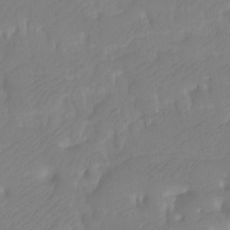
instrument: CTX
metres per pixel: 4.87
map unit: Ht
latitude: -9.8422
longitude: -34.3089
